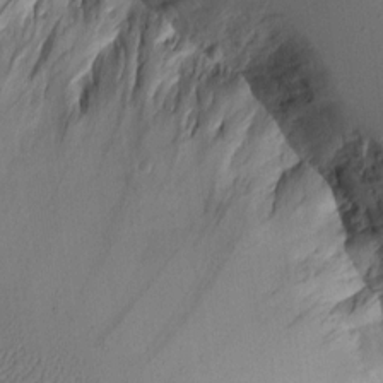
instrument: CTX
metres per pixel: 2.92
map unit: Aa
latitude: 9.9906
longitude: -127.1592
